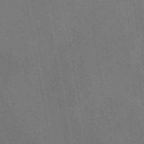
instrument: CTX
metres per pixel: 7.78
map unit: eAb
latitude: 47.1026
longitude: 108.8219
